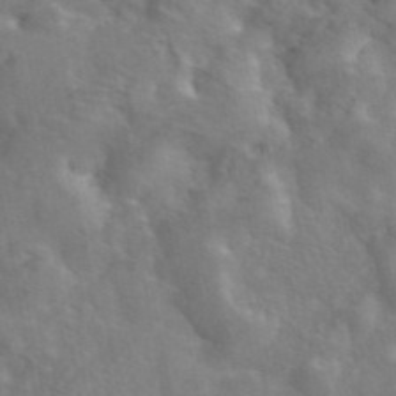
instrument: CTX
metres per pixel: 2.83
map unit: eAb
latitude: 45.2159
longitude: 117.0864
